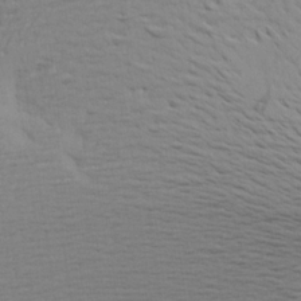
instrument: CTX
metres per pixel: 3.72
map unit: Aa
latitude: 17.0647
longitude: -144.5734
